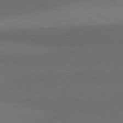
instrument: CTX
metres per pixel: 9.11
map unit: lApd
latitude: 80.9136
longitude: 161.1998
